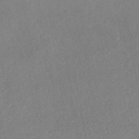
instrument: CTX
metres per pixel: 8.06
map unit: lHb
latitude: -37.4265
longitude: 72.3495
